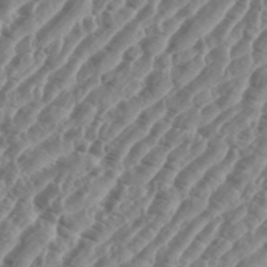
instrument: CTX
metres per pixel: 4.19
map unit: eHh
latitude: 36.6680
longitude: -135.1403
